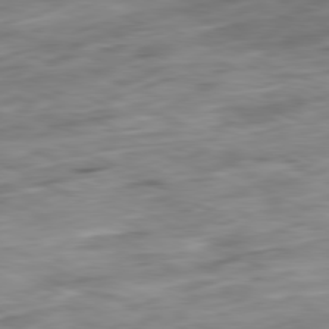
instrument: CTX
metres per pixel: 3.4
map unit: Ap
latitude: -81.1431
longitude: -82.8002
